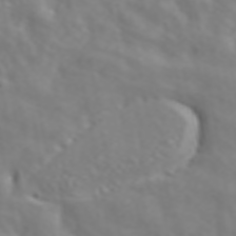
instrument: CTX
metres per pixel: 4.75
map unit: ANa
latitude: 45.6316
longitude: 28.0472
